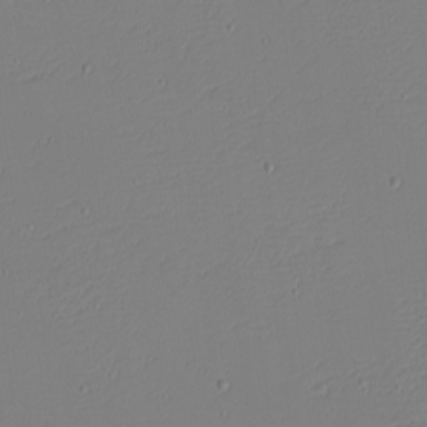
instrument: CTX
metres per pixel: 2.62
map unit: eHh
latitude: -4.3306
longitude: -81.4237
